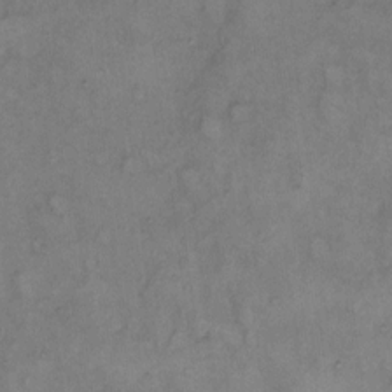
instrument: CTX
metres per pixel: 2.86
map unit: eHh
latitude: 9.0459
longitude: -62.0822
